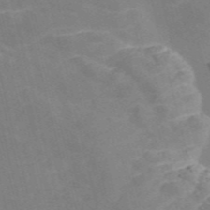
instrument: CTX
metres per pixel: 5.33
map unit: Nve
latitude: -57.3698
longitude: 54.7085
